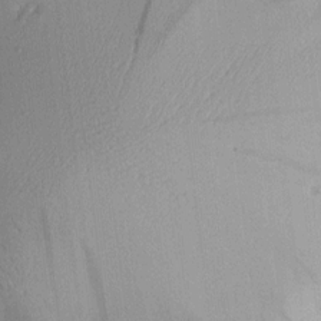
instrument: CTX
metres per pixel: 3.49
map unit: Aa
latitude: 10.1200
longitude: -127.6316
